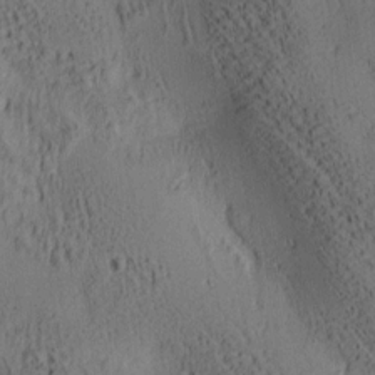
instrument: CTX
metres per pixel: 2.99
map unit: lAa
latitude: 6.7624
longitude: -114.7813
